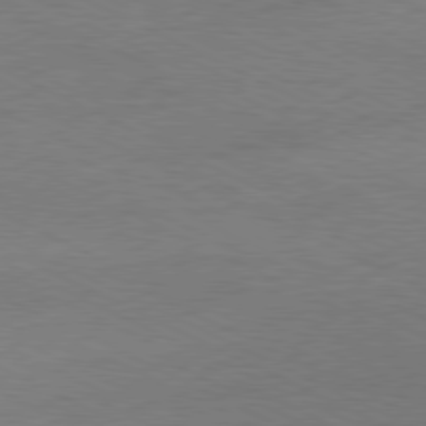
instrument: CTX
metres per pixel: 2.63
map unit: Ap
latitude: -81.1998
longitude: -85.5749
